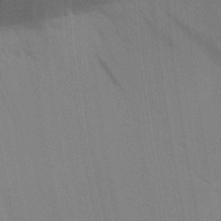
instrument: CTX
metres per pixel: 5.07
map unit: Aa
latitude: 24.6868
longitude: -133.0270
